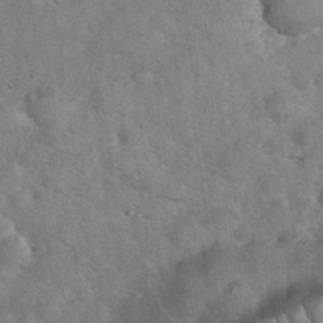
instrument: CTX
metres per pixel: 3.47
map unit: eHh
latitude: 36.3845
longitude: -64.5168
